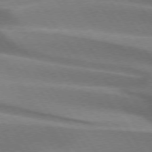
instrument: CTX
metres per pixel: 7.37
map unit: lApd
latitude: 74.5357
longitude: -63.5371
